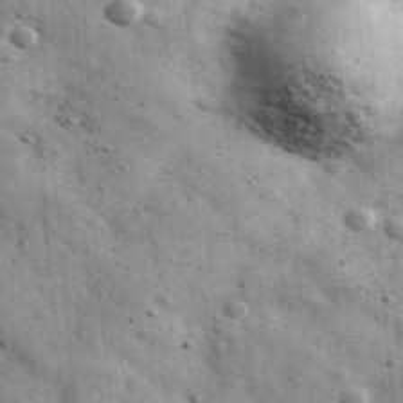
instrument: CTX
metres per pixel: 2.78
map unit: Ave
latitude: 40.9703
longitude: -106.7246
